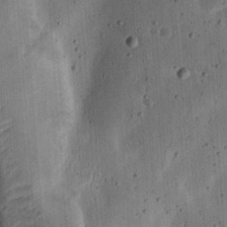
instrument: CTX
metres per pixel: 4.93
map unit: Ht
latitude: 14.4034
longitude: -74.5735
